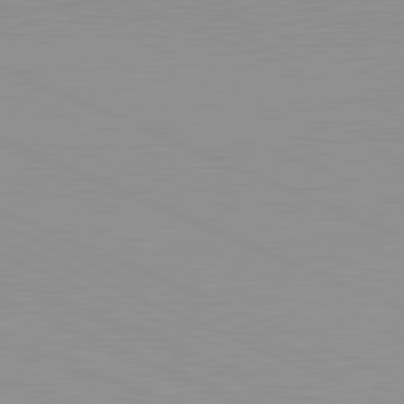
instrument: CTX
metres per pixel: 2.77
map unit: lApd
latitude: 81.7827
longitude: -168.0822
